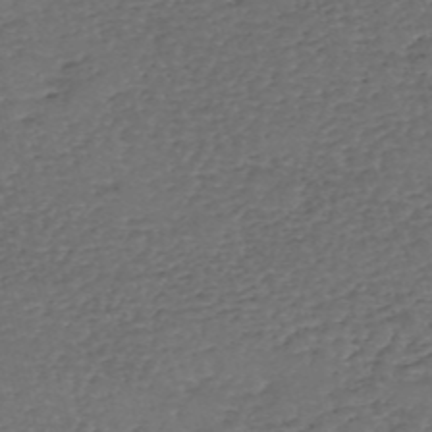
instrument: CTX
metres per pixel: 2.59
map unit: eHh
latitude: -54.9542
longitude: -89.8962
